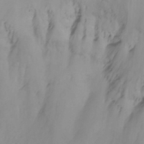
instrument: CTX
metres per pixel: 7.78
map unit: Nhu
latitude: -14.6897
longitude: -53.0837
